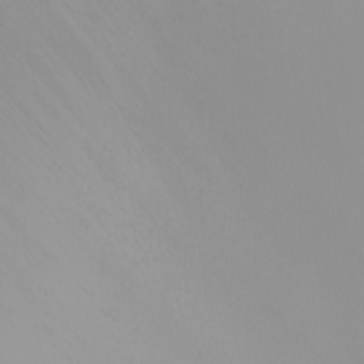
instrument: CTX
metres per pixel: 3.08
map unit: Nhu
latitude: -7.4265
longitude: -95.7639
